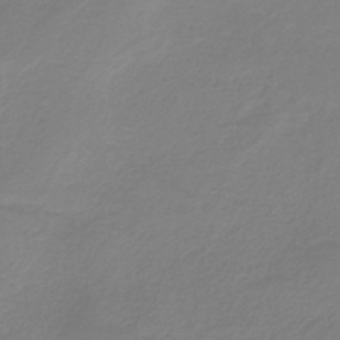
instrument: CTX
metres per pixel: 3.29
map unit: HNb
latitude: -37.5399
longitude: 54.1228
